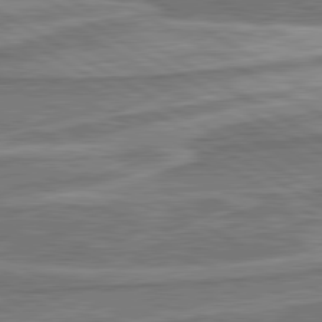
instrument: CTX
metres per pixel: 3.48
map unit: lApd
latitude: 80.5735
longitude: -177.5182
